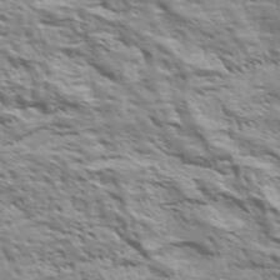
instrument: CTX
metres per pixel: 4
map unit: Ave
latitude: 37.2915
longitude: -112.4601
